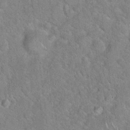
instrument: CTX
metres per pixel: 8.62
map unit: Hto
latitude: 17.7261
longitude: -52.2145
